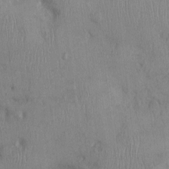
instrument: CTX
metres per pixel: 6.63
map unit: Ht
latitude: 0.4034
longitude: -13.1403
